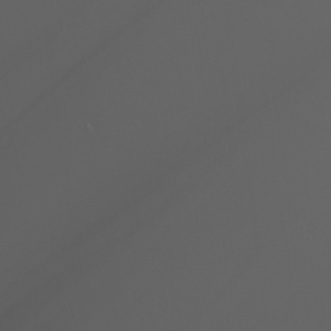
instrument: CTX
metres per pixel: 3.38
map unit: Nhu
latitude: -5.8422
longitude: -90.7624
